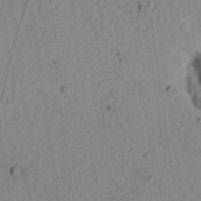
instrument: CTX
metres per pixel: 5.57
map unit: Ht
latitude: 11.4993
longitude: -74.4601
